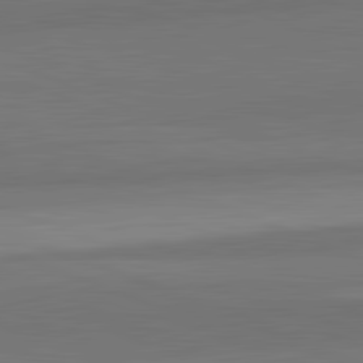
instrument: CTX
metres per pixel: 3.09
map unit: lApd
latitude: 82.6490
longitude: 156.7463
